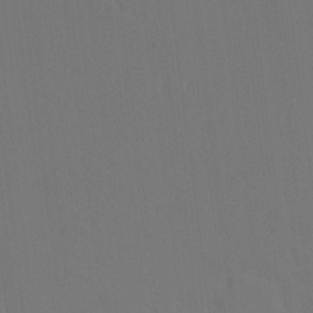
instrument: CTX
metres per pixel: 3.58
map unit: HNhu
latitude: 7.5749
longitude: 4.2739
